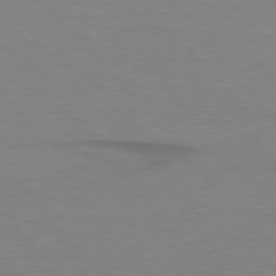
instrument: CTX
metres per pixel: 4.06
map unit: lApd
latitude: 76.4790
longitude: -86.5357
